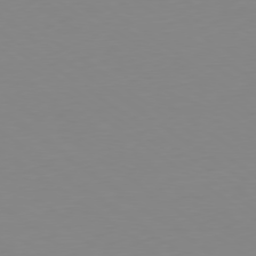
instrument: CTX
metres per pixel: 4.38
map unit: Hpe
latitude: -79.4265
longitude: 13.9178
